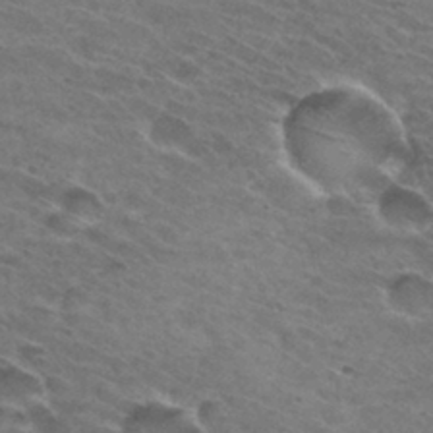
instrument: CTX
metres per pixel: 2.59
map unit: Hto
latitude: 31.3104
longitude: -45.8961
